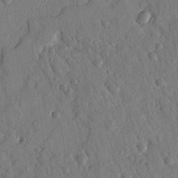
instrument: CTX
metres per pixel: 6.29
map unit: Nhu
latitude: 18.8191
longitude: -78.0822
